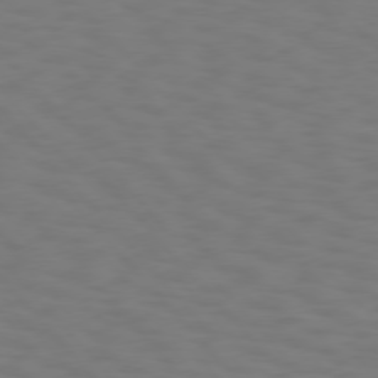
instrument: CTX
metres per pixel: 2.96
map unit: Hpe
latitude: 75.7450
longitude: -133.4993
